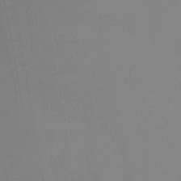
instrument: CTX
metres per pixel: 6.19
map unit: lHb
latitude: -37.6344
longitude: 74.5385
